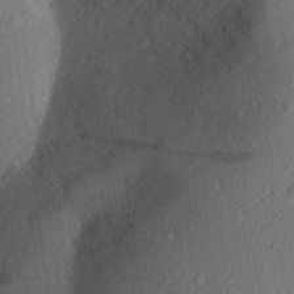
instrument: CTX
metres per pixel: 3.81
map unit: Aa
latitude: 27.6127
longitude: -145.4993
